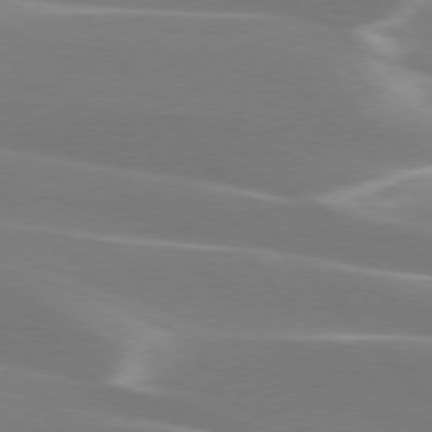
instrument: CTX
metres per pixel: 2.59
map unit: lApd
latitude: 75.7261
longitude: -63.7450
